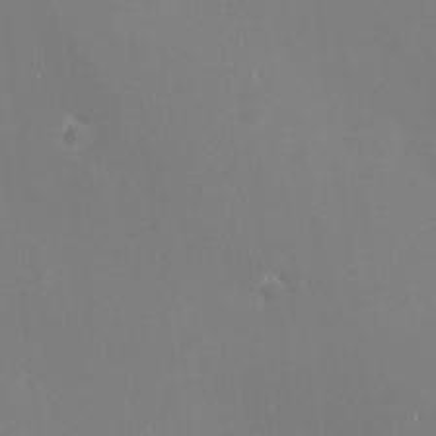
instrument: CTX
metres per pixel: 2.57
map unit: eHh
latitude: -2.1983
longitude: -80.9514
